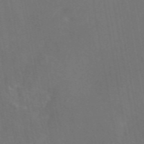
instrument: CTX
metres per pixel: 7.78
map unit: eAb
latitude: 47.0459
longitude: 108.9353
